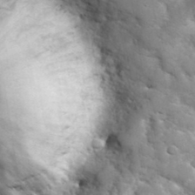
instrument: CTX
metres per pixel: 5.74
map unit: eHh
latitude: 36.4601
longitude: -67.2914
